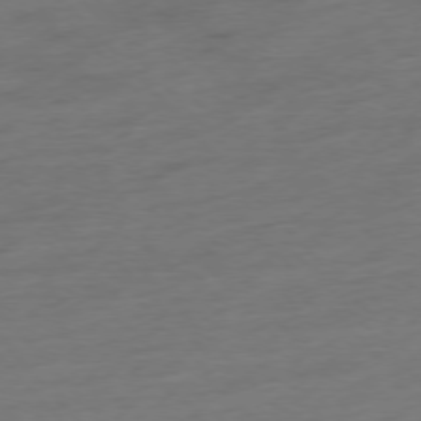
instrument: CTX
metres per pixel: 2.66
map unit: Hpe
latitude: -76.6707
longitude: -14.4034
